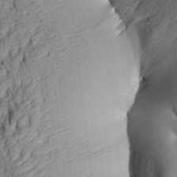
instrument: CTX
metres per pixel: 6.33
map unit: lAa
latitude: 4.0444
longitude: -115.2348
